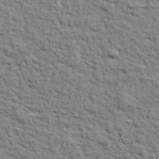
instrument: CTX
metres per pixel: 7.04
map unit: eHh
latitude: 37.6505
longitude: -81.8772
